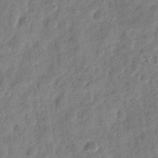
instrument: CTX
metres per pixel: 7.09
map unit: eHh
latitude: 8.3467
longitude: -74.4223
